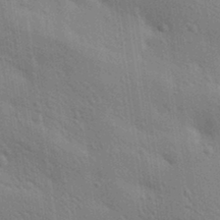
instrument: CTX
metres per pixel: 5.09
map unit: lAa
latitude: 20.1200
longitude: -139.2348
